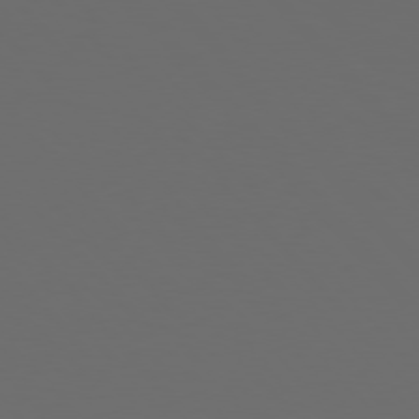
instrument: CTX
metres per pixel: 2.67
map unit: Hpe
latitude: 76.8569
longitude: -166.3089
